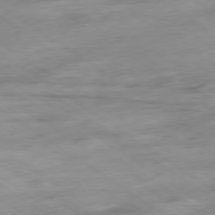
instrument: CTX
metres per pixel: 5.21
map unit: Hpe
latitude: -79.0864
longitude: -16.8758
